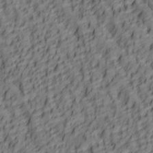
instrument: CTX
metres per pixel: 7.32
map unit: lAa
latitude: 5.8583
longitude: -116.4412
